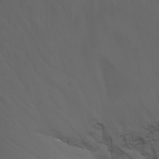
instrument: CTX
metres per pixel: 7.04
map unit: Nhu
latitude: -7.9556
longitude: -80.3656
